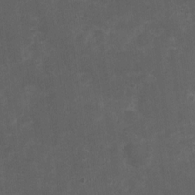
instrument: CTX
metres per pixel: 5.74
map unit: Nhu
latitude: 3.1025
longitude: -16.9513
